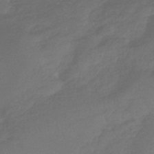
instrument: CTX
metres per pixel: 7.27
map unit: eHb
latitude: -37.4076
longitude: 81.0298
